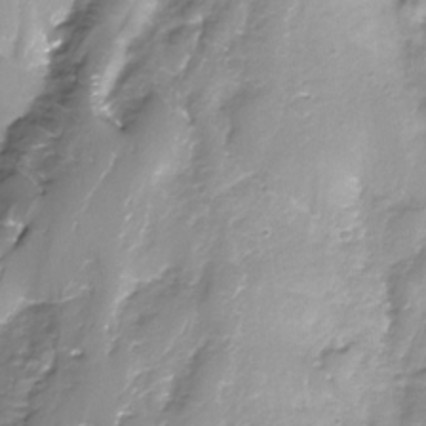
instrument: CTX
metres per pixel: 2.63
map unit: Nhe
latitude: -32.0850
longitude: -93.1781
